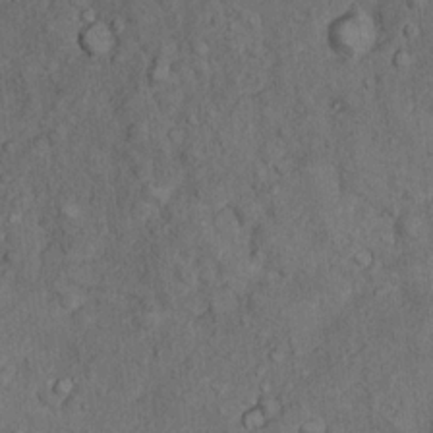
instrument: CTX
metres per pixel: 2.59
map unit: Nhu
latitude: 10.0444
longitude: -24.2522
